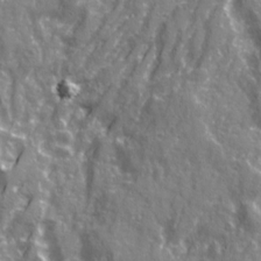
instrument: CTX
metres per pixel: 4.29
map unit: Ave
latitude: 21.1403
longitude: -133.1592
